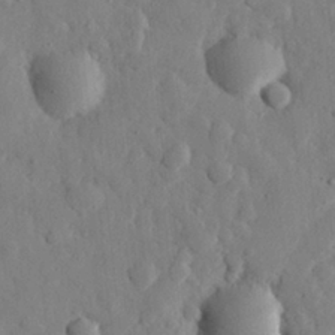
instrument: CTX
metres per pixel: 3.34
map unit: eHh
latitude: 27.5560
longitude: -77.5371
